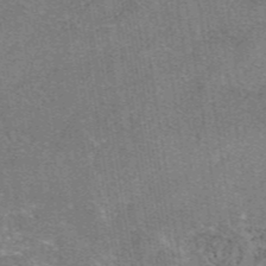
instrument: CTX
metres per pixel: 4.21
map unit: eAb
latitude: 47.5371
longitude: 102.8786
